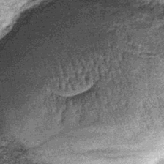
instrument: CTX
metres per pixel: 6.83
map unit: lHb
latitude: -39.6911
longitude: 67.2376
